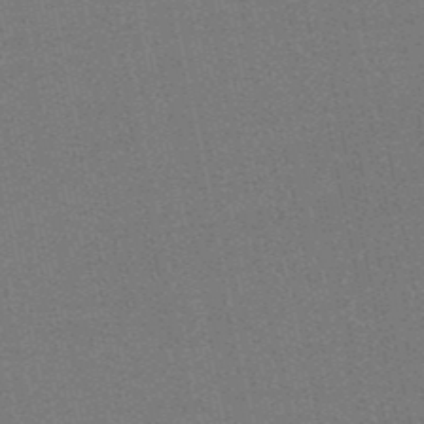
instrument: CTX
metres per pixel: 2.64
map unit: eHb
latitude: -49.8989
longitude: 79.4832
